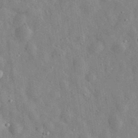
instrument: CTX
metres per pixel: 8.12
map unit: eHh
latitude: 32.9514
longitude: -78.0444
